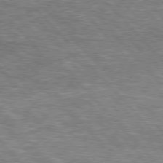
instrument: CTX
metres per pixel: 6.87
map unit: lApd
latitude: 76.4412
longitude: -74.8758
